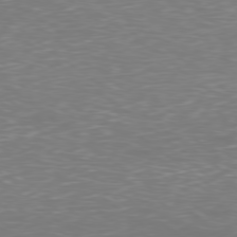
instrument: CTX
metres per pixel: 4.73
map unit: Ap
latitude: -78.8975
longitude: -62.0822
